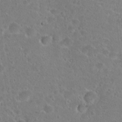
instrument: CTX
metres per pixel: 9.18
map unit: Hto
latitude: 22.7813
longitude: -45.9150
